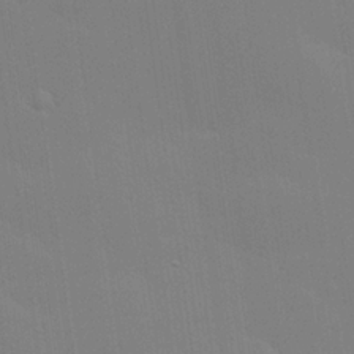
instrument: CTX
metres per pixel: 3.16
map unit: Hve
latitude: 25.1970
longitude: -92.7057
